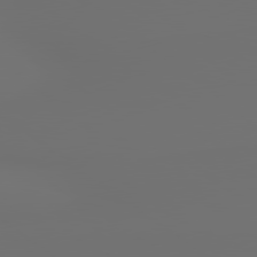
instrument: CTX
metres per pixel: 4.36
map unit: lApd
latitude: 79.9150
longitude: 177.1998
